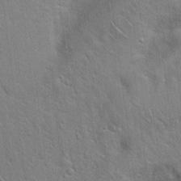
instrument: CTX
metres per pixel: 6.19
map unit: Hto
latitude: 18.2144
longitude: -52.0822
